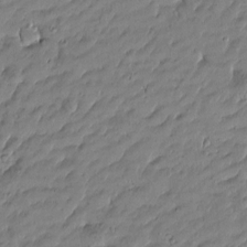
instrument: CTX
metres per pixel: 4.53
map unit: Htu
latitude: -5.6910
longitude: 177.4643
